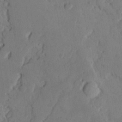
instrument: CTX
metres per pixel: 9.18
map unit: Ave
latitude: 23.5371
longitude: -131.9906
